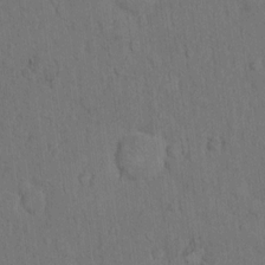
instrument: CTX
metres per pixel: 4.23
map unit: Hto
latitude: 10.3278
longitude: -61.1214
